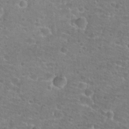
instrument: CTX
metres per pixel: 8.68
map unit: Hto
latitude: 25.6316
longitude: -48.5546
